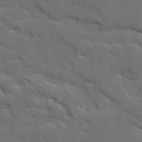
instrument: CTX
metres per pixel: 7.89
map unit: Ave
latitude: 19.5182
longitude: -128.6112
